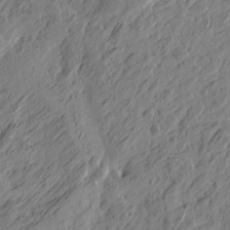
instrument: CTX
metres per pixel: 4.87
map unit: Htu
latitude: -5.0486
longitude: -179.0648
